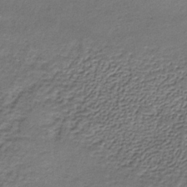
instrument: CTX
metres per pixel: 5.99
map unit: lHb
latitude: -34.7085
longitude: 62.1416
